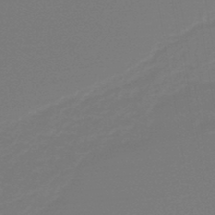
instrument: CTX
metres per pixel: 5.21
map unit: lHb
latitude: -45.6344
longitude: 64.2362
